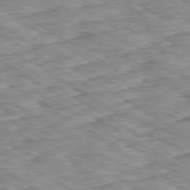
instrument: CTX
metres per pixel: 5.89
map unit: Ap
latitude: -80.1039
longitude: -49.4993
